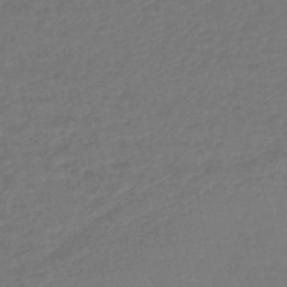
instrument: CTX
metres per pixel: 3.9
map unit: lHb
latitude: -42.9541
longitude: 69.4454
